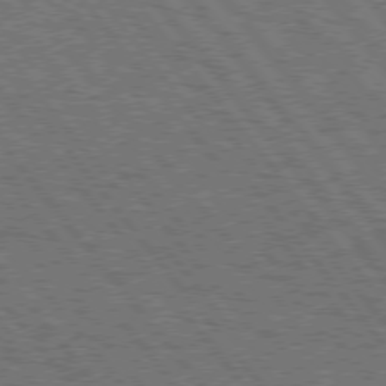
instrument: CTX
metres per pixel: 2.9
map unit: Hpe
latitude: 75.1025
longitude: -150.0822
